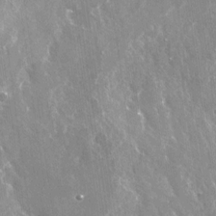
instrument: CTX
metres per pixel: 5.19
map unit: Nhu
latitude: -28.9164
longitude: -80.1011
